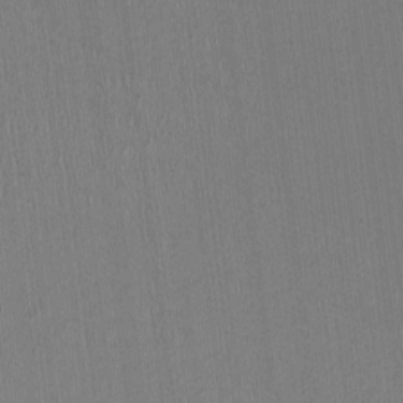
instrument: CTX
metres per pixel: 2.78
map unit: HNhu
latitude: -3.3320
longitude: -3.6505
